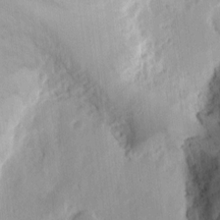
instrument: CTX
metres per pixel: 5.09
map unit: Ht
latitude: 9.2726
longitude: -74.6113
